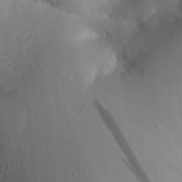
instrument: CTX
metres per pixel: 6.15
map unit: Aa
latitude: 29.6127
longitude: -136.2334
